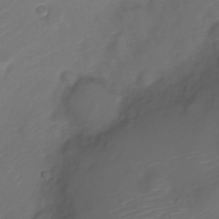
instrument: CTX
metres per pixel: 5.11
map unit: Nve
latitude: -20.3684
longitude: 107.0109
